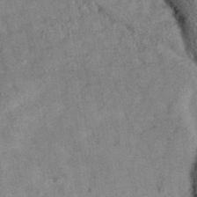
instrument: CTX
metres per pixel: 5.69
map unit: eAb
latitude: 34.9513
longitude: 108.4818
